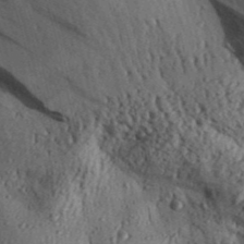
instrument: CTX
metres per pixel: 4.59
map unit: Aa
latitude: 30.9892
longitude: -137.1592
